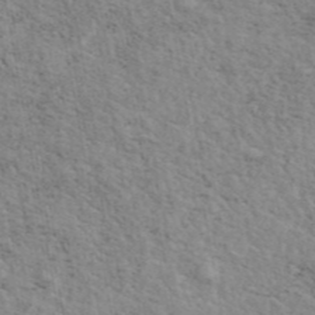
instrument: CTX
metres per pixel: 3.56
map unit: eAb
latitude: 44.4034
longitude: 113.5777
